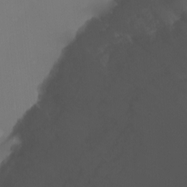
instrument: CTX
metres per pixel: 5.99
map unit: Nhu
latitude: -9.0675
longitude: -81.3671
